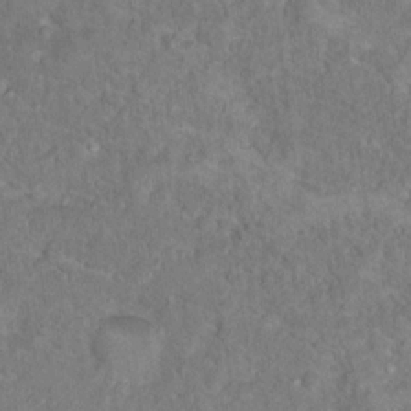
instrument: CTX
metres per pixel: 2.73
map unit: Hto
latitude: 17.0081
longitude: -37.7828
